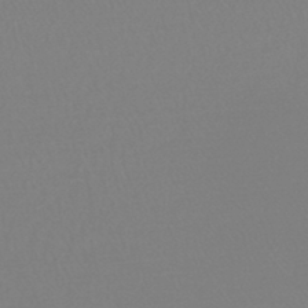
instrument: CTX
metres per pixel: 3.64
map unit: HNb
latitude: -44.9542
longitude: -42.1956
